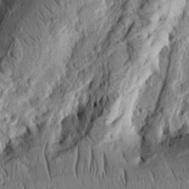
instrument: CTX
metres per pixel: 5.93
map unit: Ht
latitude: 11.2537
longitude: -75.6127
